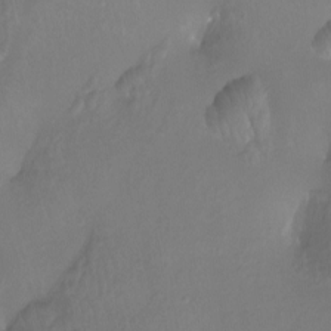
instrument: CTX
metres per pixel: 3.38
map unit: Nhu
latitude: -12.3873
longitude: -68.3845
